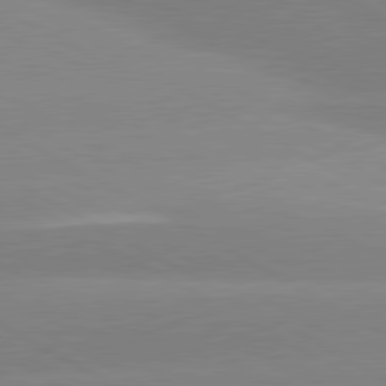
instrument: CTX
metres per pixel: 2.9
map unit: lApd
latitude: 80.6490
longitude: -153.1403
